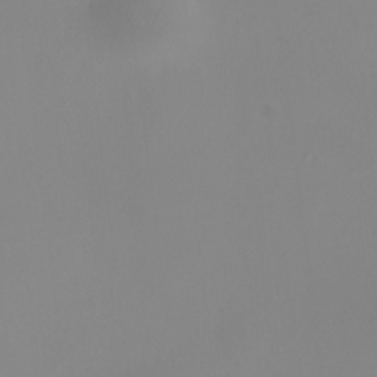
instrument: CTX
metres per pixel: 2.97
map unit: HNhu
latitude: 9.8395
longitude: 10.7274
